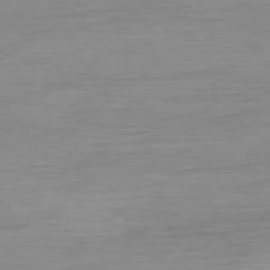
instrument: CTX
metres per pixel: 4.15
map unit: Ap
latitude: -78.5762
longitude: -77.8583
